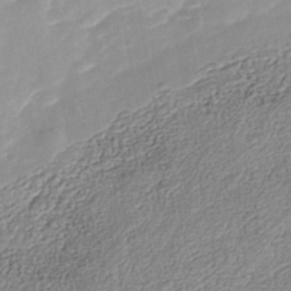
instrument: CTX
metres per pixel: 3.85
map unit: Nhe
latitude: -41.6533
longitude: -110.6491
